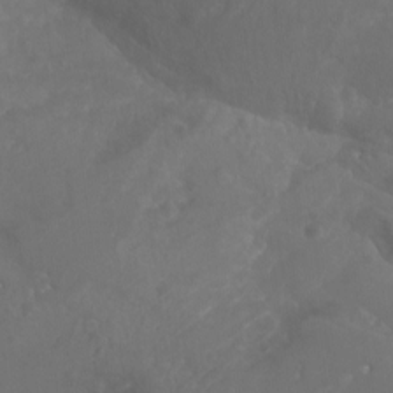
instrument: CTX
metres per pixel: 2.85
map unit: Aa
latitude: -13.3132
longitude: -67.3670
